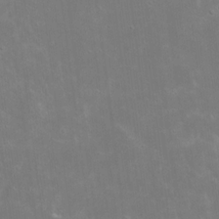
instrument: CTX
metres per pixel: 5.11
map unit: eHh
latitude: 16.8380
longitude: -72.4412
